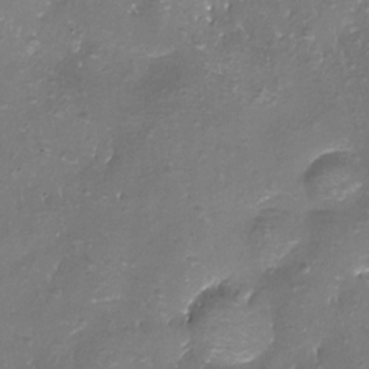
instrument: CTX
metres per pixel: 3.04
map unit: Nhu
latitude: -17.2376
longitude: -48.4979
